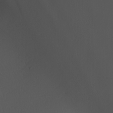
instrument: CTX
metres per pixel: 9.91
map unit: Nhu
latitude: -6.6896
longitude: -94.7435
